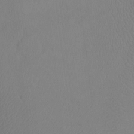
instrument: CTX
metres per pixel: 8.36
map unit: Ht
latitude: -7.8233
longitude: -34.2900
